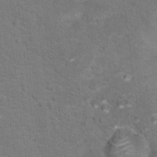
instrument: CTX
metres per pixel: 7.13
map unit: Hto
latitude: 17.1592
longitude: -38.1767
